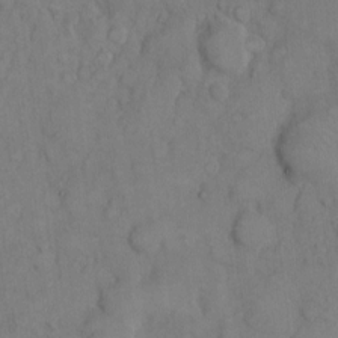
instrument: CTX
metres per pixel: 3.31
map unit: eHh
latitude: 8.3845
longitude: -64.5546
